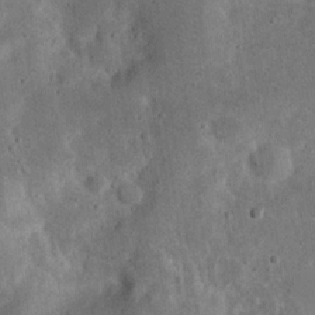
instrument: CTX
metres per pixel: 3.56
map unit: eHh
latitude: 23.0458
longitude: -68.5357
